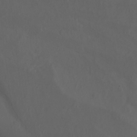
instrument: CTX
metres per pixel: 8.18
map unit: Ht
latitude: -3.4454
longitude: -60.1766
